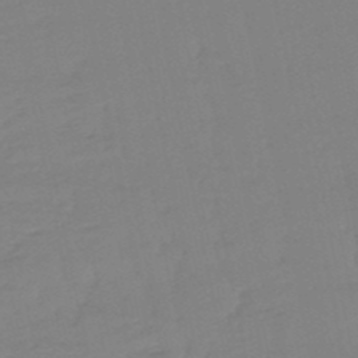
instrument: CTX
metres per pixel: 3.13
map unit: eHb
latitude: -49.4455
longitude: 77.2943
